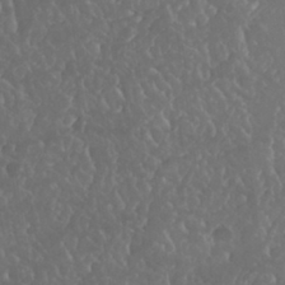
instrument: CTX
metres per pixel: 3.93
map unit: Nhu
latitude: 24.0822
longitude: -63.4238
